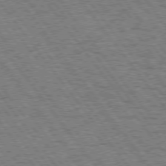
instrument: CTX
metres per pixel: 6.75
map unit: Hpe
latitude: 74.5924
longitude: -139.6883
